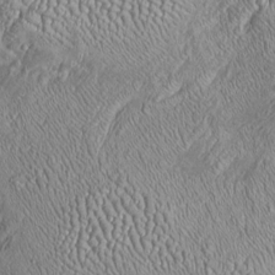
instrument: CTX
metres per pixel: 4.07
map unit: Htu
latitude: -7.1431
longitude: 157.3510
